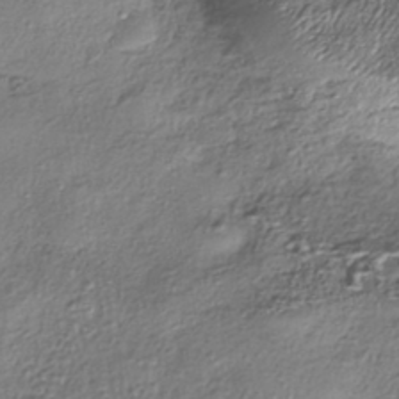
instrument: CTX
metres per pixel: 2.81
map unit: eHh
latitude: -42.0849
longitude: 123.0487
